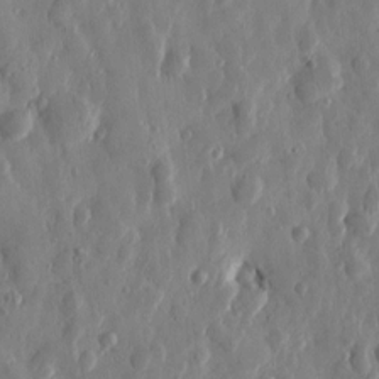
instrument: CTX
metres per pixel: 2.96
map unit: Htu
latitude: -0.0850
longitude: -177.3481
